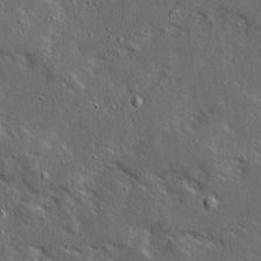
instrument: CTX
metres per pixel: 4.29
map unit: Ave
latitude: 15.0081
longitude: -138.5357
